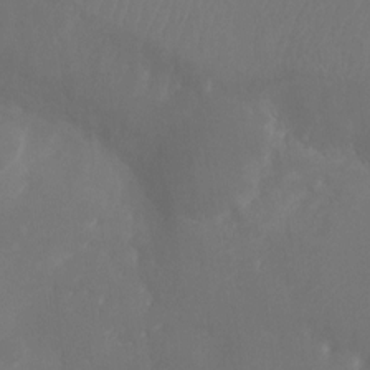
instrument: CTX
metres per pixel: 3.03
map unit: Ht
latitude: -9.3132
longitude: -33.6127
